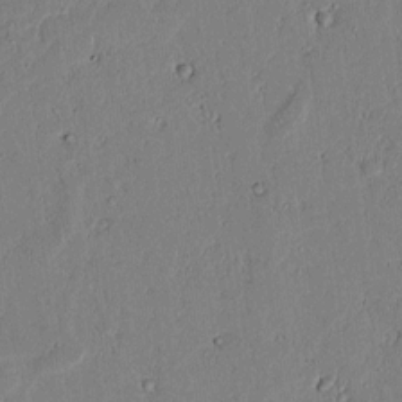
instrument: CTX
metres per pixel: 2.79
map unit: lAvf
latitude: 6.5357
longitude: 169.0108
